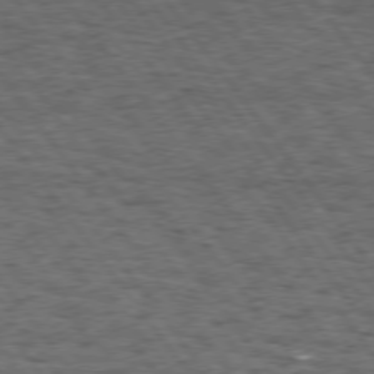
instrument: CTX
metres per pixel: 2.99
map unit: Hpe
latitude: 74.9325
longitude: -134.8947
